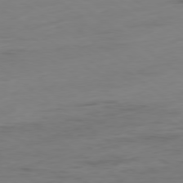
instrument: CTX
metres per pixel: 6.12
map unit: Hpe
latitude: -79.2565
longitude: 14.1417
